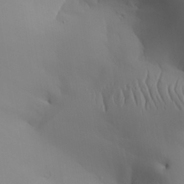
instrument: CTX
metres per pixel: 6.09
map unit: Aa
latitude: 27.5371
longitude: -132.8002
